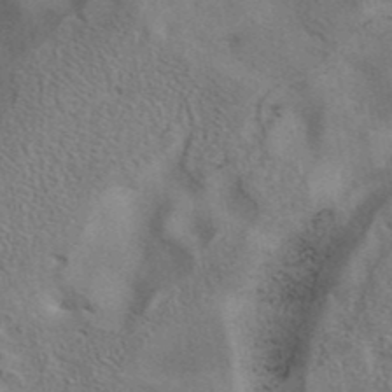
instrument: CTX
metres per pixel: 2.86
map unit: eAb
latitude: 41.7260
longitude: 108.2550
